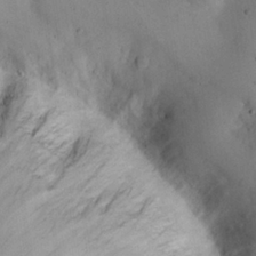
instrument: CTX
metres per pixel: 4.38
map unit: eHh
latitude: 24.2900
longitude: -66.1011
